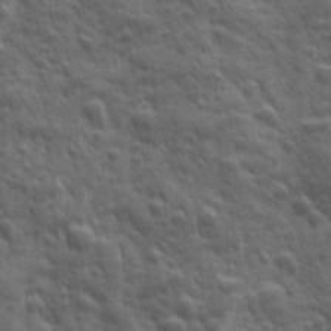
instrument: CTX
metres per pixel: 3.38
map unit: Ave
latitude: 19.3670
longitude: -133.3671
